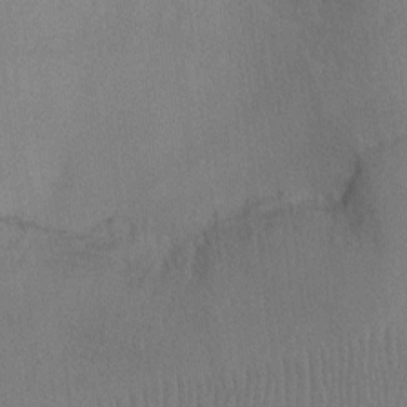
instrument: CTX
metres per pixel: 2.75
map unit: Ht
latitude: -7.0108
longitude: -34.3089
